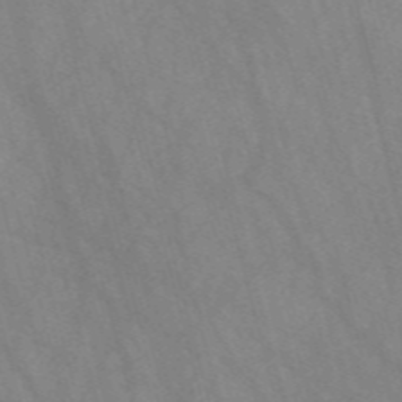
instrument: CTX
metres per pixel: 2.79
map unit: Nve
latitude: -57.6155
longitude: 64.0283
